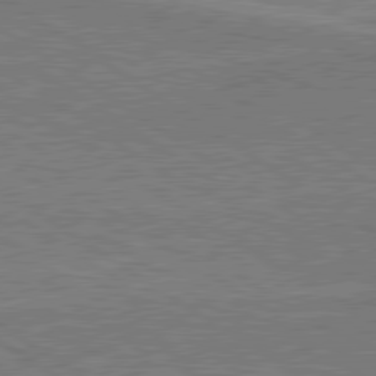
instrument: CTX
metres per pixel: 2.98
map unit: lApd
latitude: 79.9150
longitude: 166.1228
